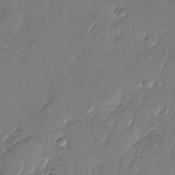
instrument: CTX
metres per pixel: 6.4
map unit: Nhu
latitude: -27.9178
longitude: -65.1781
